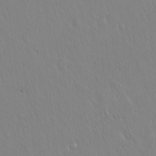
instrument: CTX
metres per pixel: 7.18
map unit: Hto
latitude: 17.3671
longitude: -56.9324
